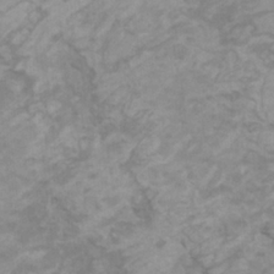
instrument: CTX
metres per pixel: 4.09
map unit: HNhu
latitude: 2.5545
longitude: -1.9717
